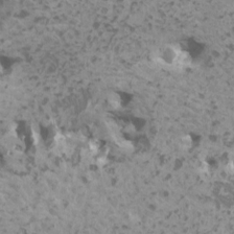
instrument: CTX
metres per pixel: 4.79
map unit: HNhu
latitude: 1.8772
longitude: 7.1242
